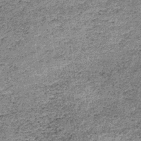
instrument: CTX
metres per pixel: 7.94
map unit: lHb
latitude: -37.6155
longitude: 66.6141
